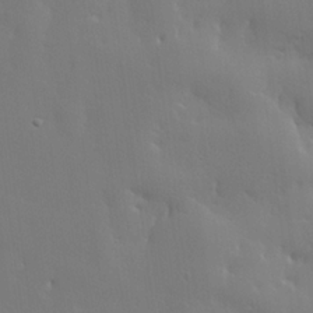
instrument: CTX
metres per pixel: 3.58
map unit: lHvf
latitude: 22.1578
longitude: 145.7478
